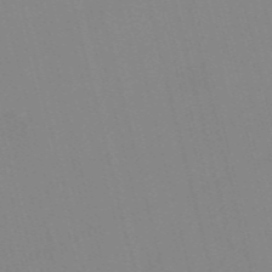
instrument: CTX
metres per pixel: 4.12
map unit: Nve
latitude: -57.0486
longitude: 61.5588
